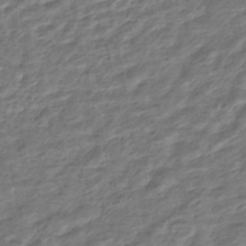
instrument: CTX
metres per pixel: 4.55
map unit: HNhu
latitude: -44.7841
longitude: 102.5196
